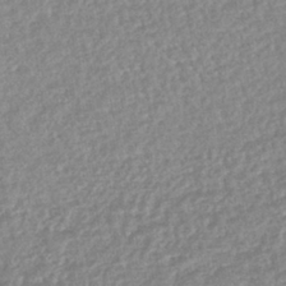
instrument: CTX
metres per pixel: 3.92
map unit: lHb
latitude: -42.1983
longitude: 73.2754
